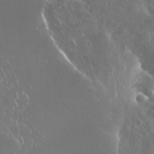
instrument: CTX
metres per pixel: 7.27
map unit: Nhu
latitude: 29.0836
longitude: -60.0444
